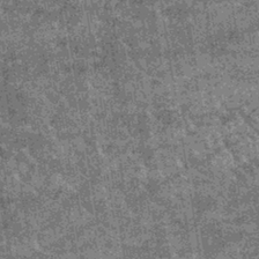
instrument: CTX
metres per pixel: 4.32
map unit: lHb
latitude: -39.6911
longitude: 66.3307
